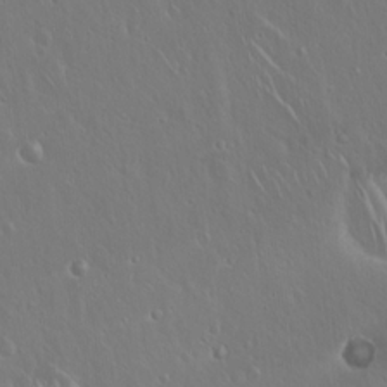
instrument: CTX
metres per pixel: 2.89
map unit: Hto
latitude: 17.7828
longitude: -56.9324
